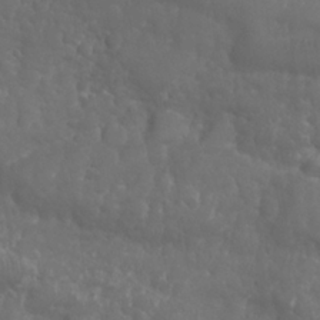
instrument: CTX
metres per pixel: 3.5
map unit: Nhu
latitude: 24.5356
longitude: -61.5182
